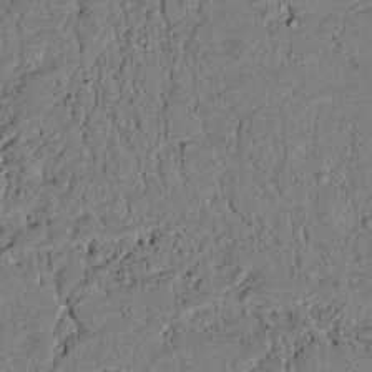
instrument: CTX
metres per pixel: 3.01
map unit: lAvf
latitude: 5.1592
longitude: 168.2550
